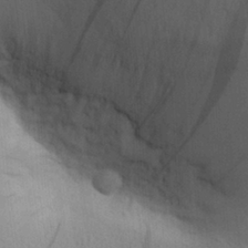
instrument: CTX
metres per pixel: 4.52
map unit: Aa
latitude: 26.6491
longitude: -143.4616
